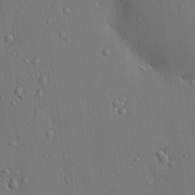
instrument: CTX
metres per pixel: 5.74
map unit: HNhu
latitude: 5.8961
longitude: 15.2187
